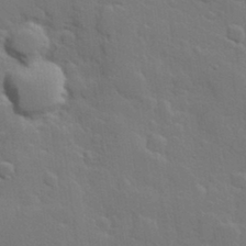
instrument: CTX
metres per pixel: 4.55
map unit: Hve
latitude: 24.5923
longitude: 150.3684
